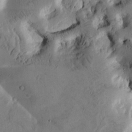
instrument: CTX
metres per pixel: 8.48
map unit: Htu
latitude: -2.1038
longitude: 169.9556
